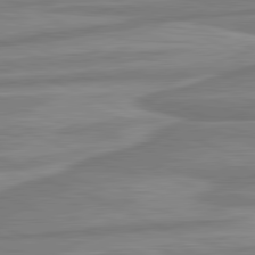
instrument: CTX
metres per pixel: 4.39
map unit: lApd
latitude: 81.7072
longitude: -175.7828
